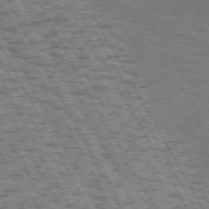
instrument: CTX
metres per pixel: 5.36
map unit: Hpe
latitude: 72.5924
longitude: -125.0458
